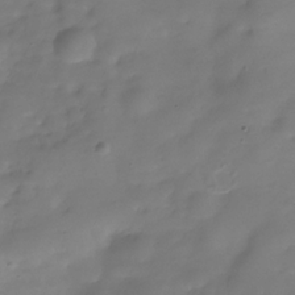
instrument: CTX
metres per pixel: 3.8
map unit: Hve
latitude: -30.8219
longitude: 94.1605
